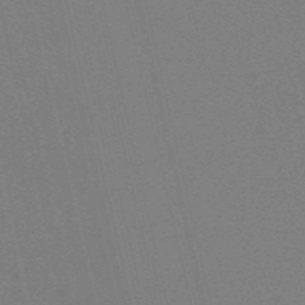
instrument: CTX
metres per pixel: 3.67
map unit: HNb
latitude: -54.6897
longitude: -41.2159
